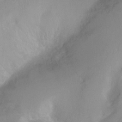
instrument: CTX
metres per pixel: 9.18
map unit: Ht
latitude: -10.7841
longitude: -44.5923
